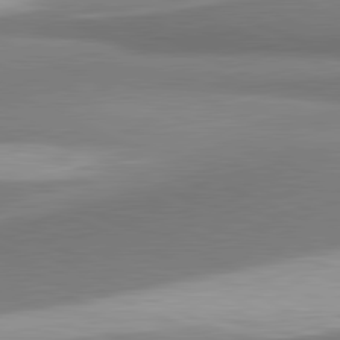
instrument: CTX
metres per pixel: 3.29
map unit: lApd
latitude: 81.5938
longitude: 166.3873
